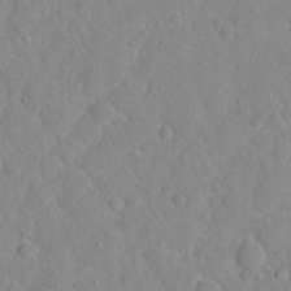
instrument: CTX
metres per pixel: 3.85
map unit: Hto
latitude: 16.0822
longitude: -39.0269
